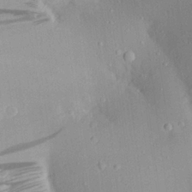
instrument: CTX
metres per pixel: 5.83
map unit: Aa
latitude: 24.4412
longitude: -144.7813
